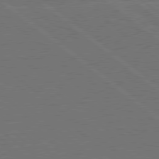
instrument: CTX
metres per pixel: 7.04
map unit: Hpe
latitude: 79.0837
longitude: -123.5938
